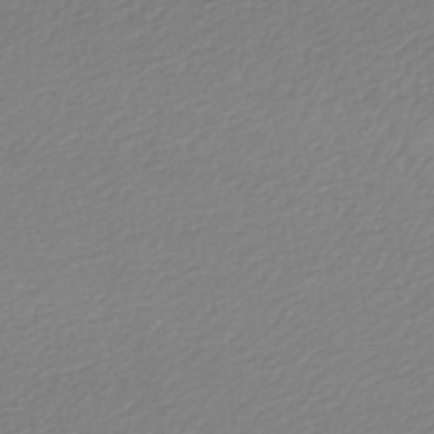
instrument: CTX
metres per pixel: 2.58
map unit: lHb
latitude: -45.8233
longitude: 68.1794
